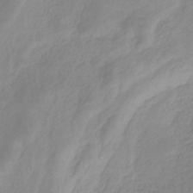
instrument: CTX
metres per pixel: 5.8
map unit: HNhu
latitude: -29.3321
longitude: 67.6155
